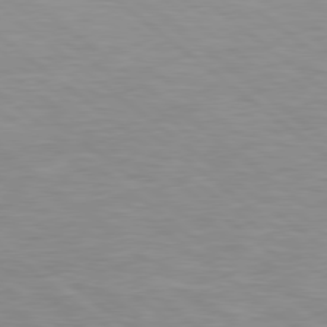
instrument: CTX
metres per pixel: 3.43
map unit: Hpe
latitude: 78.6680
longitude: -151.4993
